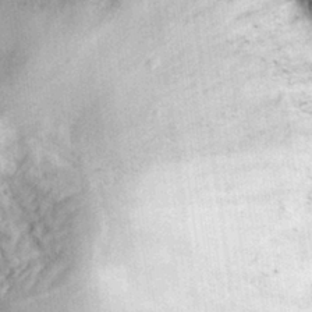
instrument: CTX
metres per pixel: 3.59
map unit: eHh
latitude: 31.2159
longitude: -69.7639
